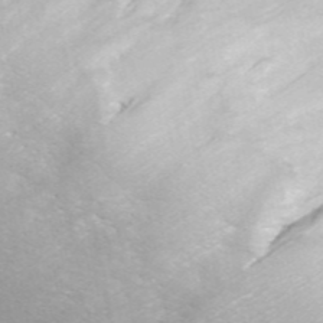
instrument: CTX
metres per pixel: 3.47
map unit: ANa
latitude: 45.3859
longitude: 28.4062
